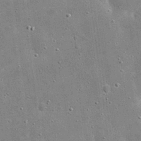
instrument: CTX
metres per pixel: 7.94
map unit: eHh
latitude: 21.1970
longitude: -67.1970
